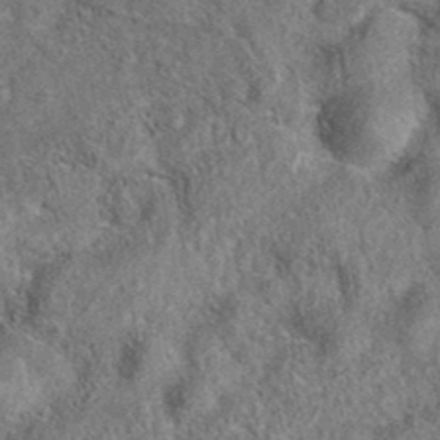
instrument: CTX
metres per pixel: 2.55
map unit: eAb
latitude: 36.6491
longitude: 112.5574
